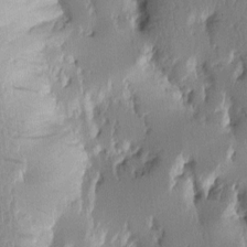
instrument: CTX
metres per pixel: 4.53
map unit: Htu
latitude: -2.3684
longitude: -176.8002
